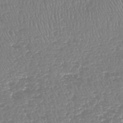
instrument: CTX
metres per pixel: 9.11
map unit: HNhu
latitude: -47.9556
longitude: 29.4266
